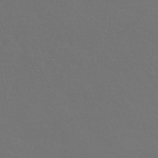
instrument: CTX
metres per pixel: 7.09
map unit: HNhu
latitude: -43.8422
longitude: 94.0661
